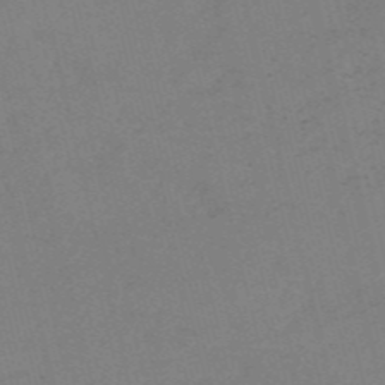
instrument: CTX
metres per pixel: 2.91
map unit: HNb
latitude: -55.7289
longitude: -41.4804
